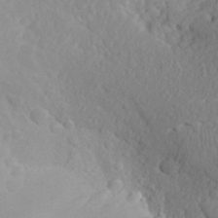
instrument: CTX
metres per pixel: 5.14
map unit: Aa
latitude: 25.4615
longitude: -147.3671
